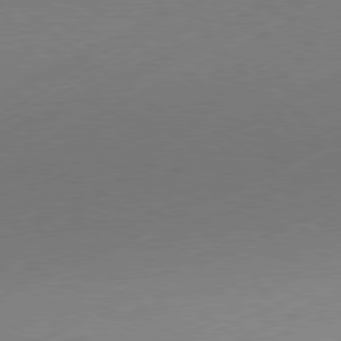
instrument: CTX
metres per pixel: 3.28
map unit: Hpe
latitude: -81.5210
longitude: 12.3873
